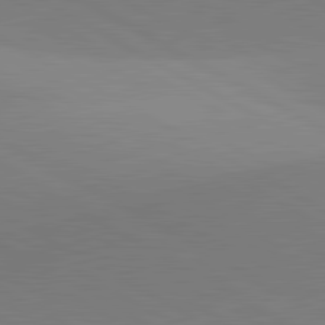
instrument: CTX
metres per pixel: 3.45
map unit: lApd
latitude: 81.8016
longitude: 135.4643
